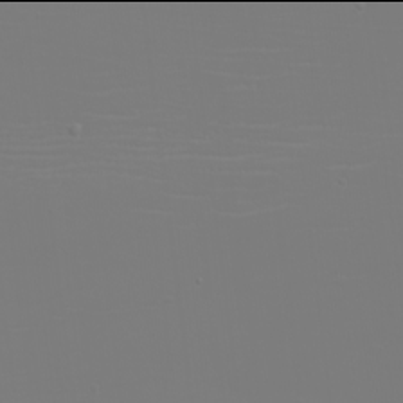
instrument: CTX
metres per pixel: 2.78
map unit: eHh
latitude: -6.0094
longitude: -84.1200
